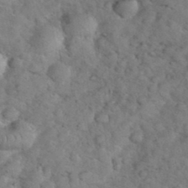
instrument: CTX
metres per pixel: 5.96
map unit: eHh
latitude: 36.3656
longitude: -64.0633
